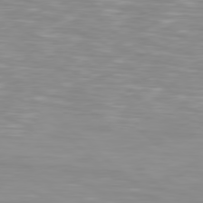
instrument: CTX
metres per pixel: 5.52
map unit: Hpe
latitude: 77.9339
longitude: -124.5734
